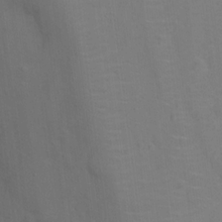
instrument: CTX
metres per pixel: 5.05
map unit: Ht
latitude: 13.0648
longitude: -40.9135
